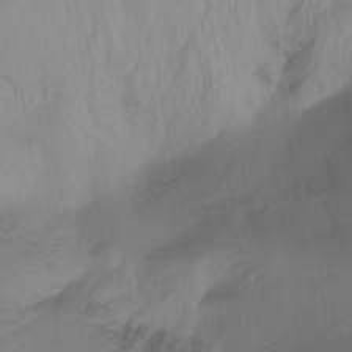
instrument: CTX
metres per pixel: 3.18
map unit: Ht
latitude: -15.6155
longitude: -43.9717
